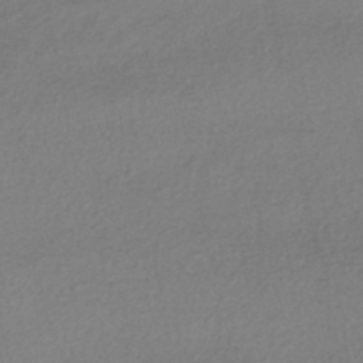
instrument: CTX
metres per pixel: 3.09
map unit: HNhu
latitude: -43.8989
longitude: 95.3887
